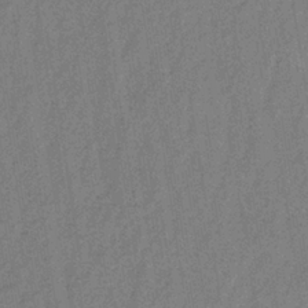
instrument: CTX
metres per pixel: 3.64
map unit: lHb
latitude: -35.4265
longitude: 71.0864
